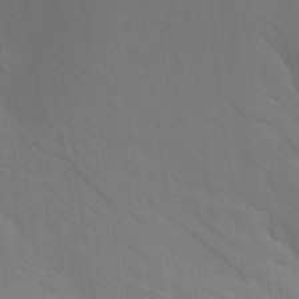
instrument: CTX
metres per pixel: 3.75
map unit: Aa
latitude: 26.2712
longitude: -145.5938
